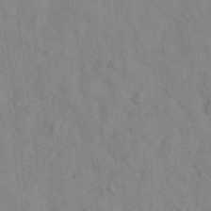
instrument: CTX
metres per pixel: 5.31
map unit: Hto
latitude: 7.1403
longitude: -60.3089
